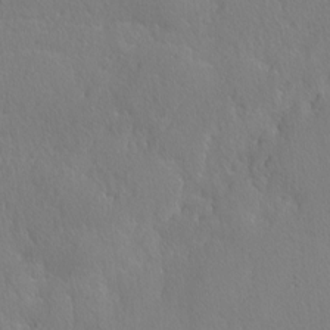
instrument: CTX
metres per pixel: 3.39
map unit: lAvf
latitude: -4.5007
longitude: -108.6301
